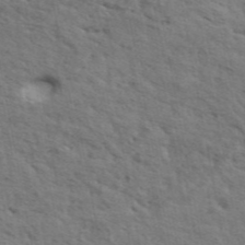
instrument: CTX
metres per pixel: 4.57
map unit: ANa
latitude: 45.5560
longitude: -84.6491
